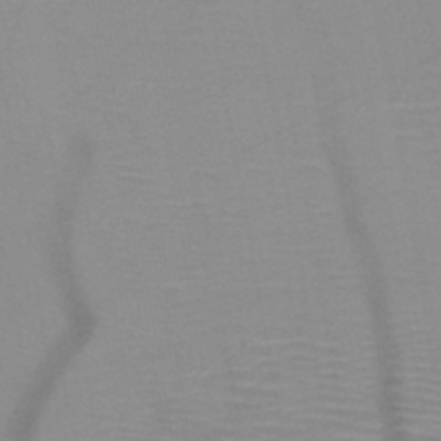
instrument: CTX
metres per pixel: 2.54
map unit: HNb
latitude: -46.2739
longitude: -41.1592
